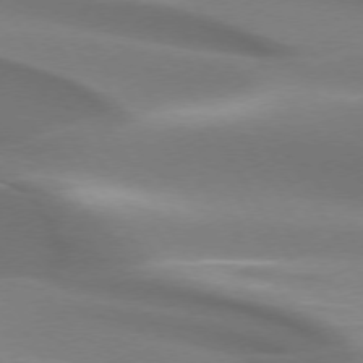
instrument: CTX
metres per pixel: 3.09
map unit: lApd
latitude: 73.7072
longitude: -49.7072
